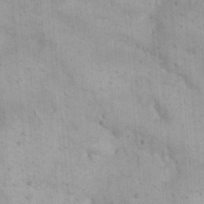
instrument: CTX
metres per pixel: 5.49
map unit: eHh
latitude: 21.2915
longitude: -63.1215
